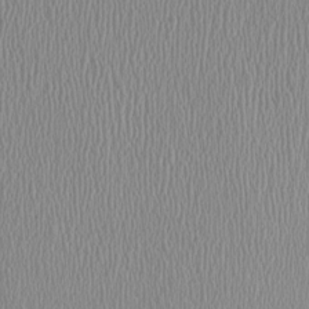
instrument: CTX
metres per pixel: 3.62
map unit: HNhu
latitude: -1.0109
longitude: -1.7827
